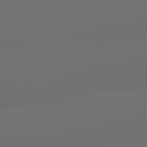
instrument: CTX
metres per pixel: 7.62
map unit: lApd
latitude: 83.6316
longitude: -127.2348
